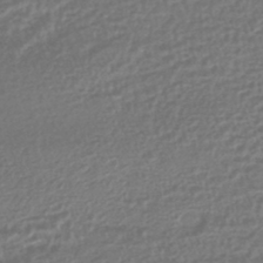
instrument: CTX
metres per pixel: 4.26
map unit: HNhu
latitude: -45.5021
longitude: 99.8044
